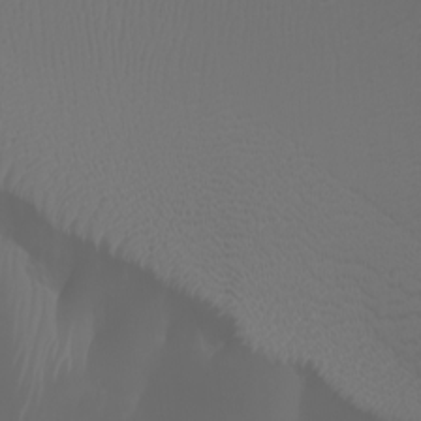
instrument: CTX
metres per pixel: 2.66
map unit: Htu
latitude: -0.9542
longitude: -75.4238
